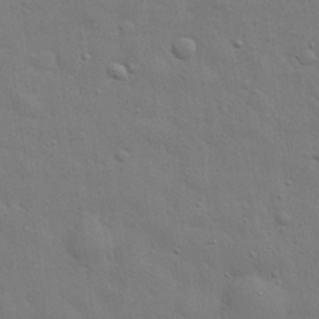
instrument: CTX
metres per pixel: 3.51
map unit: eHh
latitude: 29.0458
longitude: -75.1970
